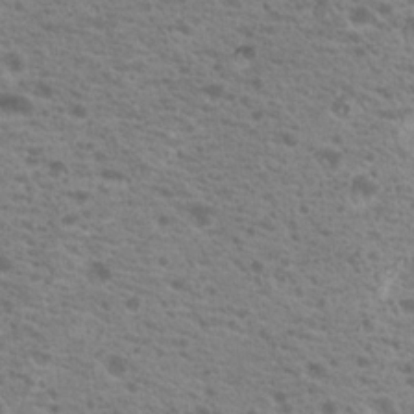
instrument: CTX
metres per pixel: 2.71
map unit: Nhu
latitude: 18.9891
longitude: -31.1026
